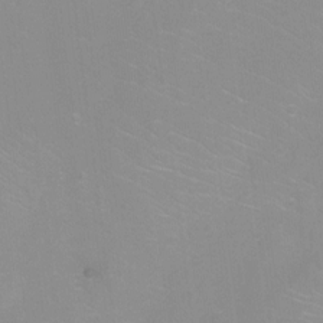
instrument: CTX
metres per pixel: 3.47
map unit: Ht
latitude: -9.1053
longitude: -35.3481
